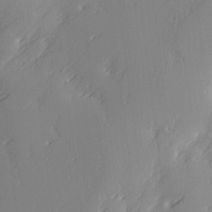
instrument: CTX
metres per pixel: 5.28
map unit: Ave
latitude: 2.4790
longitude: -111.5182
